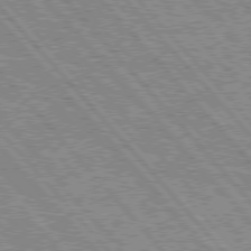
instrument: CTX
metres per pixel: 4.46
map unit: Hpe
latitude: 75.9339
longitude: -126.2712
